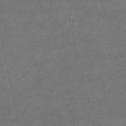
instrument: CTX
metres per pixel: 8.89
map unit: HNb
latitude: -50.9731
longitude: -40.1199
